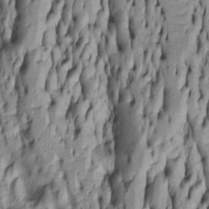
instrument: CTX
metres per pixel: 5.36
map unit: Htu
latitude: -5.5399
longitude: 152.1039
